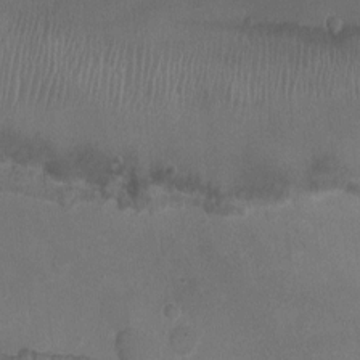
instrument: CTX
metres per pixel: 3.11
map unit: Ht
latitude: -2.0661
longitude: -19.8961
